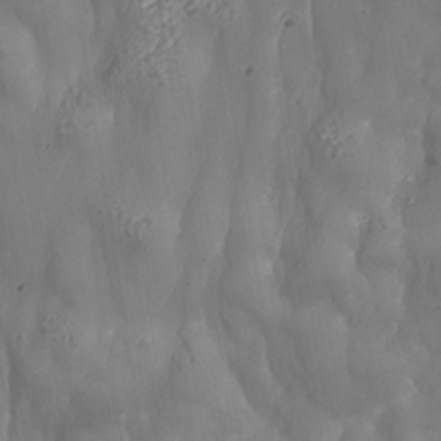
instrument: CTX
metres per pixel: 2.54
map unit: Nhe
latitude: -37.3131
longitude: 138.4440
